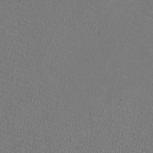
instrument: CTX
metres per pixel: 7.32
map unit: HNhu
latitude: -2.5384
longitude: -2.1200
